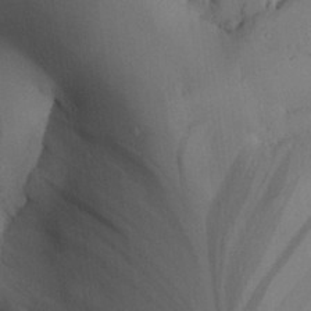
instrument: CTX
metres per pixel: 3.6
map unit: Aa
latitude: 26.1011
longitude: -128.8002
